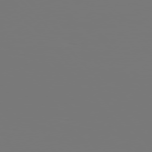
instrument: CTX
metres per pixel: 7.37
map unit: Hpe
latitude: 76.5356
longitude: -136.1956
